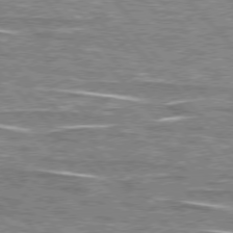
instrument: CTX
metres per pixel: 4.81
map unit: lApd
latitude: 76.3278
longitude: -81.2348
